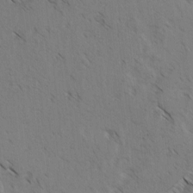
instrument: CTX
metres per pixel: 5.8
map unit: lAvf
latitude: -3.9745
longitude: -114.4223
